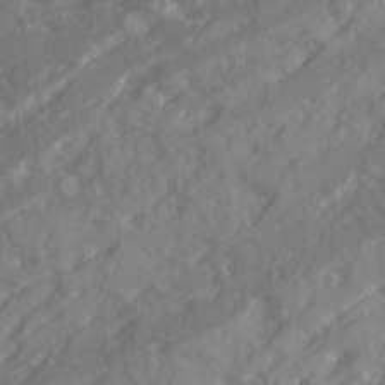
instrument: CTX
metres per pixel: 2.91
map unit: Ave
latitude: 20.6113
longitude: -130.7625
